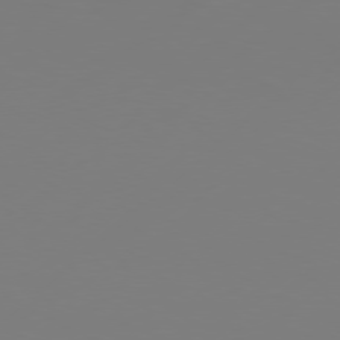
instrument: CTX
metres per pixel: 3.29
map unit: Hpe
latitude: 76.8191
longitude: -131.1215
